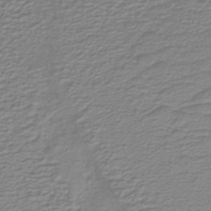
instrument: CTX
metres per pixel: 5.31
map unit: lHb
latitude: -40.9542
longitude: 52.1227
